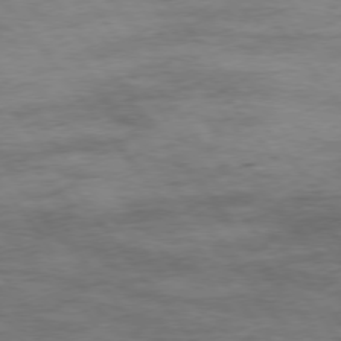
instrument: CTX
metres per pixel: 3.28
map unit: Hpe
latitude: 75.1970
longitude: -143.1970
